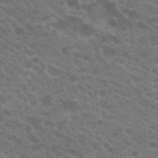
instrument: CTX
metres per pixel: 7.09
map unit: Hto
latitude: 22.4979
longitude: -38.0255
